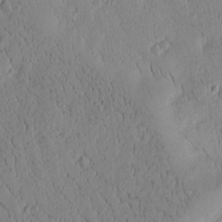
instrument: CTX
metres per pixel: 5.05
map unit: Htu
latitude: -1.9367
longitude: 171.6533
